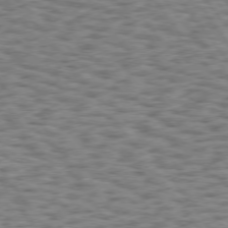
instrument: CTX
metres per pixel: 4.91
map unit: Hpe
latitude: 75.1025
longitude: -134.3656
